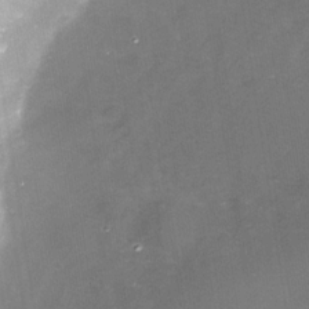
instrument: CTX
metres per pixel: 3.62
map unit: Nhe
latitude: -33.2376
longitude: -87.6505
